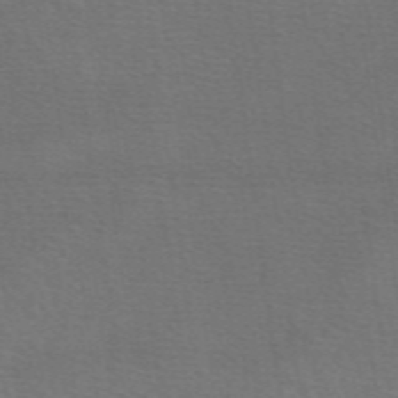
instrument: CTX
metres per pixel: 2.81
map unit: eAb
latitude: 50.4412
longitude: 112.8975
